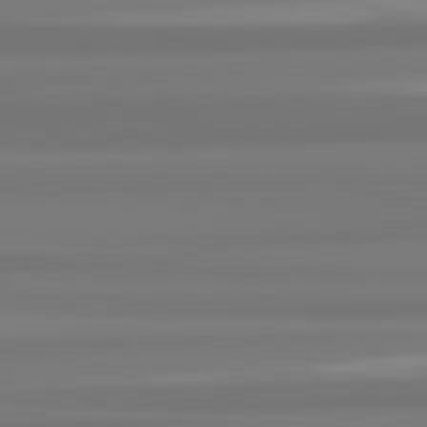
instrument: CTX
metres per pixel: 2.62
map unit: lApd
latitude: 82.3467
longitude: 174.5195
